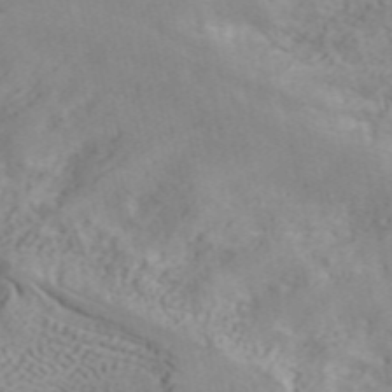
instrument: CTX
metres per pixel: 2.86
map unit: ANa
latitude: 40.0822
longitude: 34.6141
